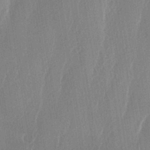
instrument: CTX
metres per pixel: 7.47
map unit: lAa
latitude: -5.2942
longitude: -129.1592
